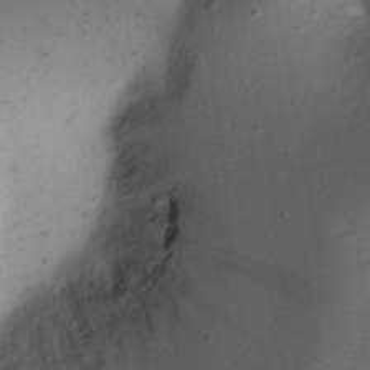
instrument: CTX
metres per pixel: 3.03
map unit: eHh
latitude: 23.2915
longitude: -70.6301
